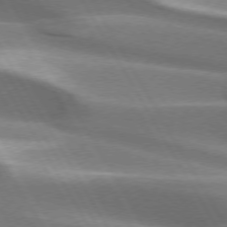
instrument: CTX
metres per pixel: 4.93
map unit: lApd
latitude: 73.6694
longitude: -51.1214
